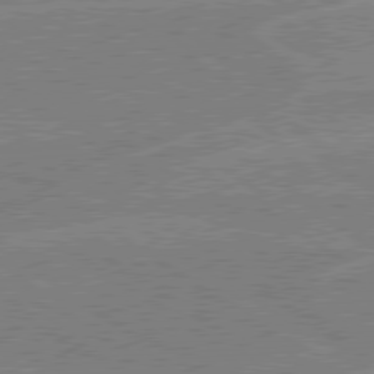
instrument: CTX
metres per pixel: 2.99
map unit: lApd
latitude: 79.1403
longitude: -132.8191
